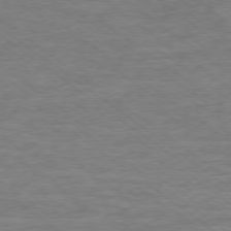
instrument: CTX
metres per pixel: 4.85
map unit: Ap
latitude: -78.8975
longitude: -101.9717
